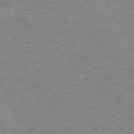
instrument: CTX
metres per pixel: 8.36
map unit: Hpe
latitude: 75.5938
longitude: -154.9136
